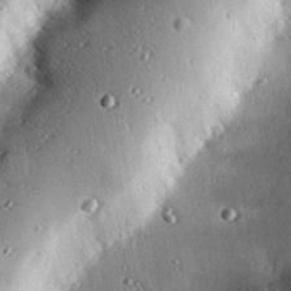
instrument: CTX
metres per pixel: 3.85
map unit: eHh
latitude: 23.5560
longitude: -90.4601
